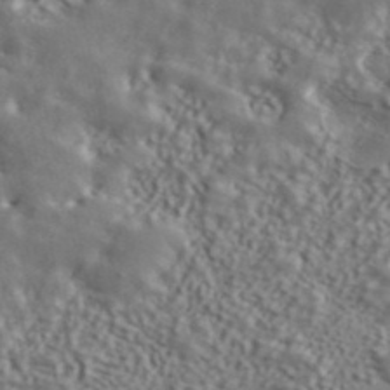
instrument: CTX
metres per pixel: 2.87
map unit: ANa
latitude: 45.2726
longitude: 44.6896
